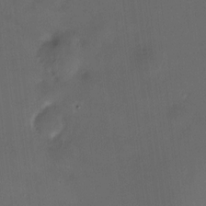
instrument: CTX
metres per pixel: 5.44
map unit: HNhu
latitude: 8.3090
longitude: 10.0472
